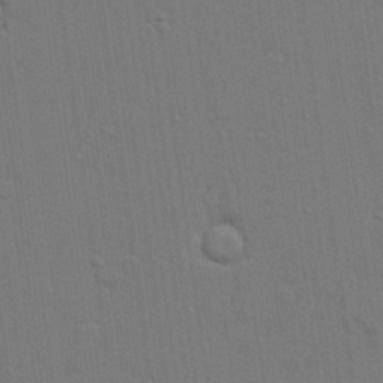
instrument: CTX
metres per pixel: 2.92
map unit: lHvf
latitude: 22.5357
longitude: 142.2928
